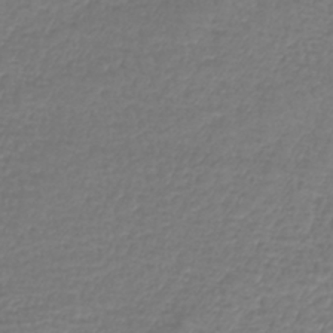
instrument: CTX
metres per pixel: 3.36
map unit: lHb
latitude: -42.5951
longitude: 71.8989
